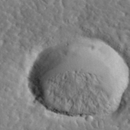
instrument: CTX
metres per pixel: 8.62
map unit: lHvf
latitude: 37.7639
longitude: -92.3089
